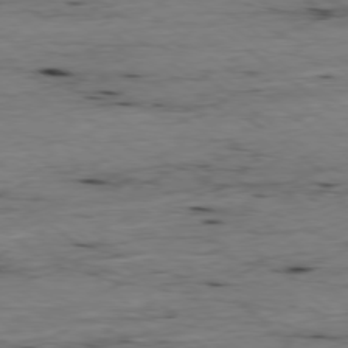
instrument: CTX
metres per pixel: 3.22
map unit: Ap
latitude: -78.5951
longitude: -90.3467
